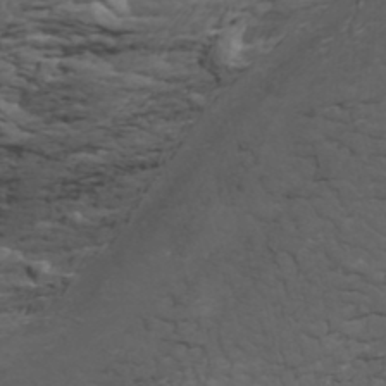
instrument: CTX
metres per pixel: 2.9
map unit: Htu
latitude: -3.6721
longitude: -73.3671
